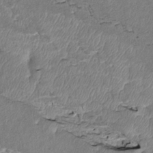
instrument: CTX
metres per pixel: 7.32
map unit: Htu
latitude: 4.2522
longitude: 152.0661
